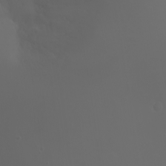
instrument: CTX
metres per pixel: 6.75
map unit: Nhu
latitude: -7.7288
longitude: -73.9906
